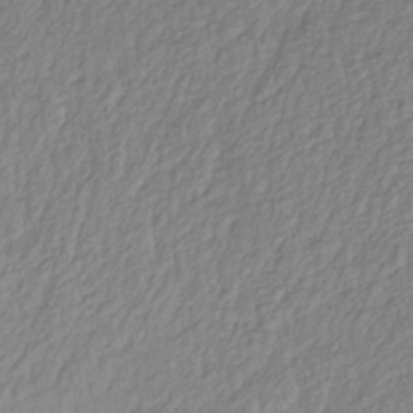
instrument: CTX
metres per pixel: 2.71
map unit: lHb
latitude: -37.5021
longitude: 70.2362
